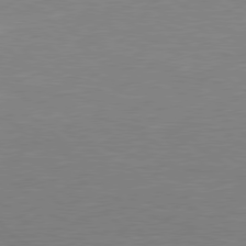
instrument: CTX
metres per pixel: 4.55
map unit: Hpe
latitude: 78.2712
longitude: -124.9702
